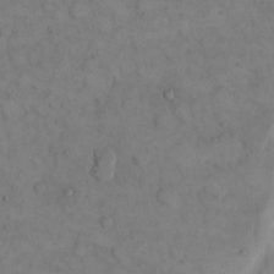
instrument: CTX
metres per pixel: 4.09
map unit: eHh
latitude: 14.4223
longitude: -67.6316
